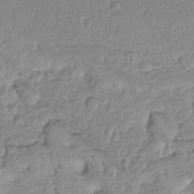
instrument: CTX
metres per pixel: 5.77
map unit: Hto
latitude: -8.0850
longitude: -44.7246
